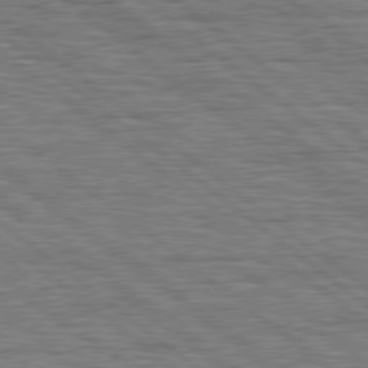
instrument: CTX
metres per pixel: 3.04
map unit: Hpe
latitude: 78.6302
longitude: -120.8758
